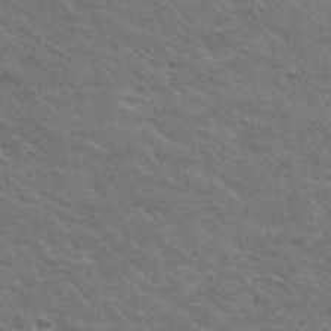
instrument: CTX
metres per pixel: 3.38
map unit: Hto
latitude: 30.6491
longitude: -43.3860
